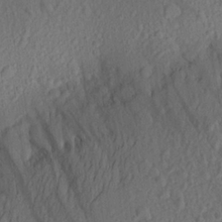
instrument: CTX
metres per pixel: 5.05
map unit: Aa
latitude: 22.9325
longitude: -143.4049
